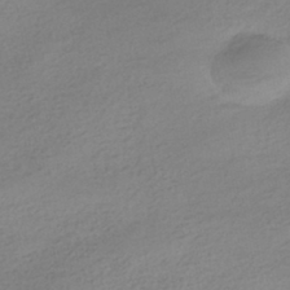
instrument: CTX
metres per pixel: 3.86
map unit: HNhu
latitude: -41.0675
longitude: 95.7855
